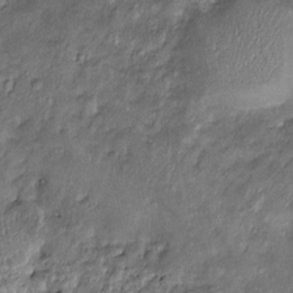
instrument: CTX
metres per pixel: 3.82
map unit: Htu
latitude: -6.5385
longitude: 159.9178
